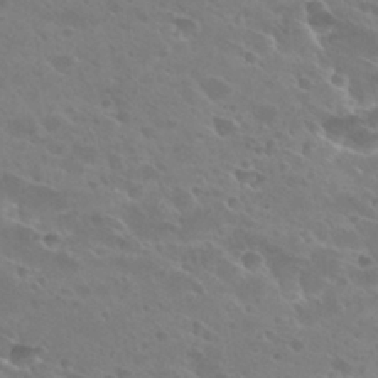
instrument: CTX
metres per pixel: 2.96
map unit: Hto
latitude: 27.4993
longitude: -40.2333
